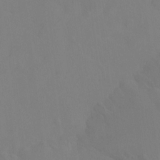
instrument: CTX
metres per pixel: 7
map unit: Htu
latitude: -15.6722
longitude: -47.7072
